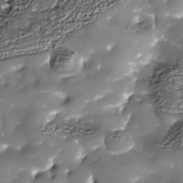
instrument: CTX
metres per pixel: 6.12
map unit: Nhe
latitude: -36.2739
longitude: -89.8017
